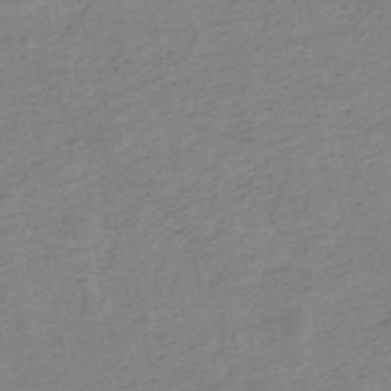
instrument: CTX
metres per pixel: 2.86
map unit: eHh
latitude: -44.8975
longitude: -29.7827
